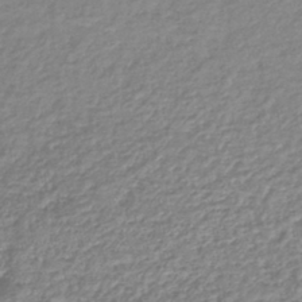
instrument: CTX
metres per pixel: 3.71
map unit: lHb
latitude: -42.1038
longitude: 68.8219
